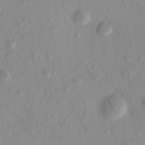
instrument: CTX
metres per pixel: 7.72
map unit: eHh
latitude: -0.2362
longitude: 15.2565
